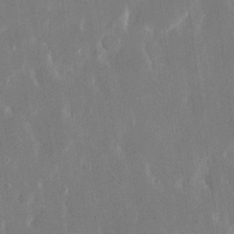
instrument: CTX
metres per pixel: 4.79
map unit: eHh
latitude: 14.8758
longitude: -71.1592
